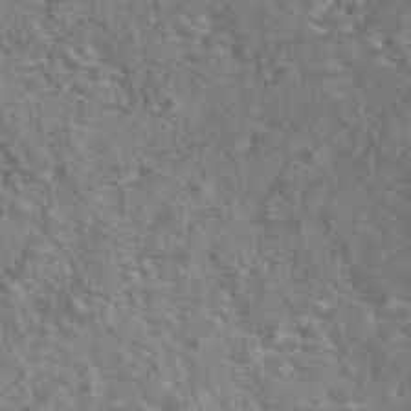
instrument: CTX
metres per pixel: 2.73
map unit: eAb
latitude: 43.0647
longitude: 110.6518
